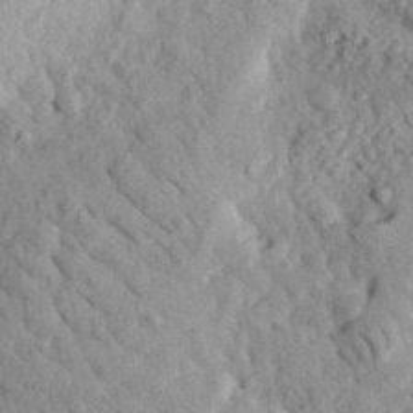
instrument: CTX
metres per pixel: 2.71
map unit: eHh
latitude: 36.0633
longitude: -79.1026
